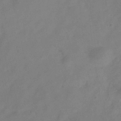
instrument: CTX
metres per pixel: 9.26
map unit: Hve
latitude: -33.9556
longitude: 90.0850
